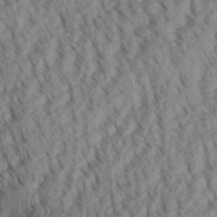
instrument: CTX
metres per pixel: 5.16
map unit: Aa
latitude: 30.7247
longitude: -138.8191
